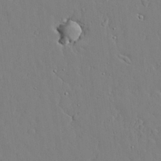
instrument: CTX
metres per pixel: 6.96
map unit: lAvf
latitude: 24.6112
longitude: -110.4601
